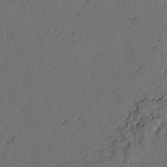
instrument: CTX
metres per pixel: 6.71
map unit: lAvf
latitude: -2.9730
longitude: -106.8758
